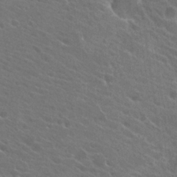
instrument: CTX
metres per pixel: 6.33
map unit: Hto
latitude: 23.7827
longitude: -39.3482
